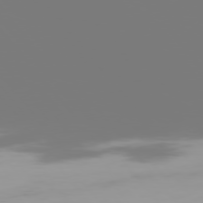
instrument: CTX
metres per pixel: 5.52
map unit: Hpe
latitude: 75.9150
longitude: -142.3845
